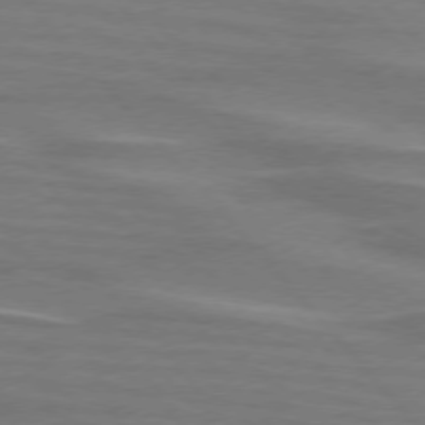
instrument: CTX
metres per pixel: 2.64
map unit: lApd
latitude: 75.6127
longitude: -81.1592
